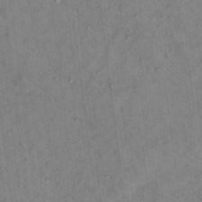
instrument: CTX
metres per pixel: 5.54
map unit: Ht
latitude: 15.3860
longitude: -36.6869
